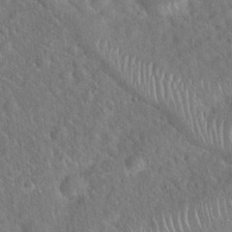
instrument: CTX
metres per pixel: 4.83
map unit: Hto
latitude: 19.5182
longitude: -53.1970
